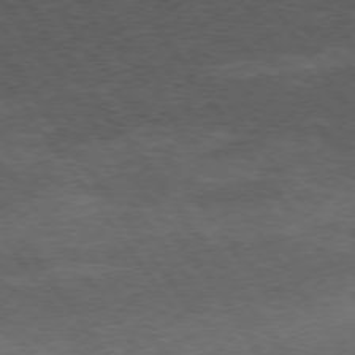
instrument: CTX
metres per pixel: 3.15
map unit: Hpe
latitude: 73.8584
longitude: -143.2726
